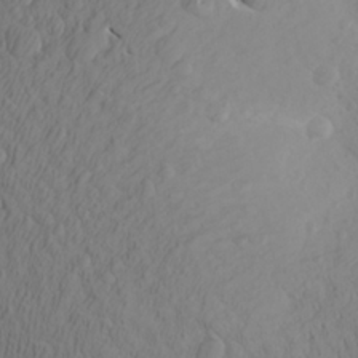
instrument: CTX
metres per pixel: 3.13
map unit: Aa
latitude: 26.1767
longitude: -144.6112
